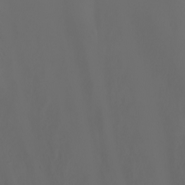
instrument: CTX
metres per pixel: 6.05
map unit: Nhu
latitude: -7.8044
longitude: -85.2537
